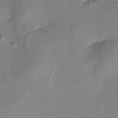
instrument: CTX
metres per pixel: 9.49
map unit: HNhu
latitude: 7.0458
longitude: 15.3321
